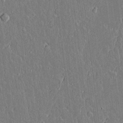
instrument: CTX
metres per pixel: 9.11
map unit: lAvf
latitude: 15.2726
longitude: -128.6679
